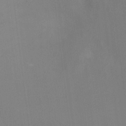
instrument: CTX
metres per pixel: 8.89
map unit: Ht
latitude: -3.1053
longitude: -17.8394
